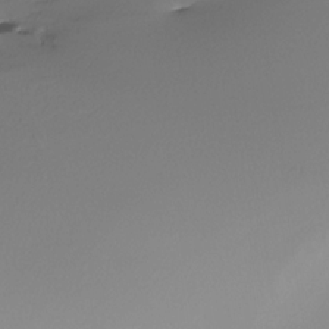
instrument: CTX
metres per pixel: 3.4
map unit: Nhe
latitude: -32.4440
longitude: -117.8206
